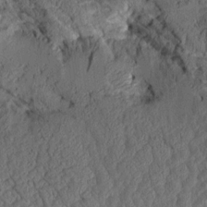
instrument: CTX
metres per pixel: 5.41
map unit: Aa
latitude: 9.1025
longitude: -128.3467
